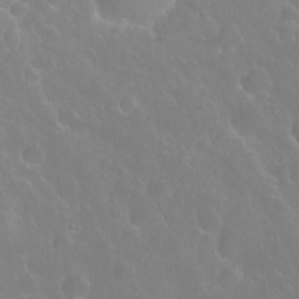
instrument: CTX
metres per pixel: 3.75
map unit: Nhu
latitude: 24.3845
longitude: -63.0270
